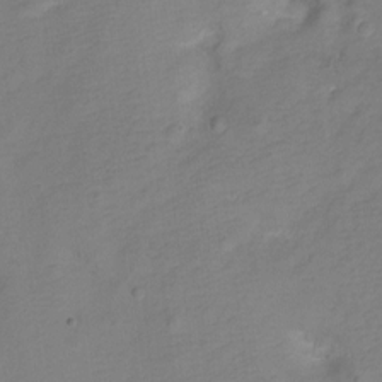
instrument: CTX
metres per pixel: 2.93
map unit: Hto
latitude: 3.9339
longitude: -33.1403
